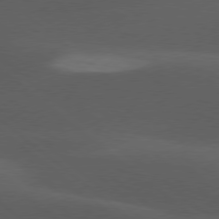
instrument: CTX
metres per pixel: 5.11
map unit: lApd
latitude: 77.8583
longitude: -55.6505
